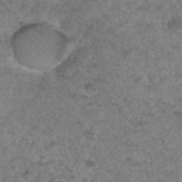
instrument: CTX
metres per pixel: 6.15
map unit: Hto
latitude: 32.6868
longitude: -49.5182
